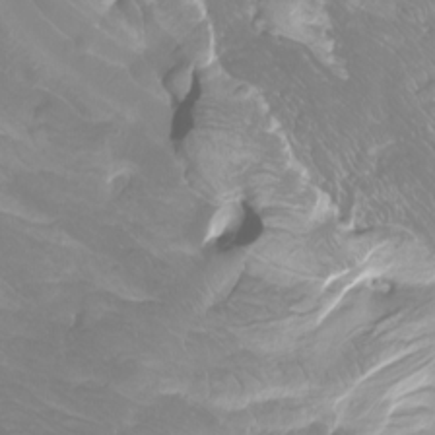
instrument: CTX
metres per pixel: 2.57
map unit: Nhu
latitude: -10.2551
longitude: -68.5168
